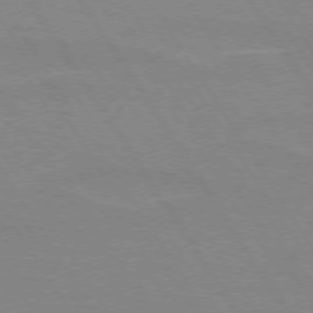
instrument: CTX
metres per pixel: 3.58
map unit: lApd
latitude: 73.1215
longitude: -56.5356
